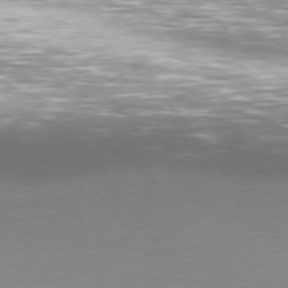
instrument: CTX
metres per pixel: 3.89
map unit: Hpe
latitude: 75.3293
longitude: -144.6112
